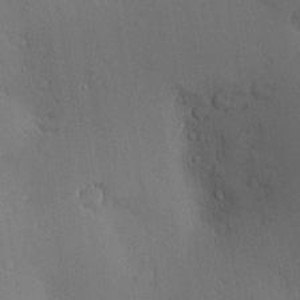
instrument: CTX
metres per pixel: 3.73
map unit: Nve
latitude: -7.7855
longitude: 174.0661
